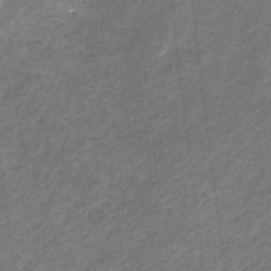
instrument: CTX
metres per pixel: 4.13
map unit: lHb
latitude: -31.1431
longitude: 66.2173
